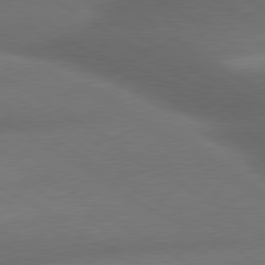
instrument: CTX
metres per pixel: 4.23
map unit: lApd
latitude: 79.7072
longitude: -154.8191
